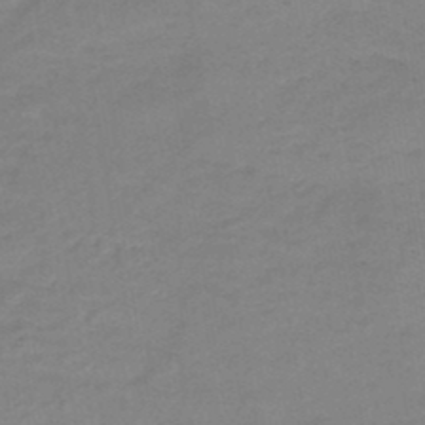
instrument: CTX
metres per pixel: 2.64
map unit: HNb
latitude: -47.1053
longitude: -38.7624
